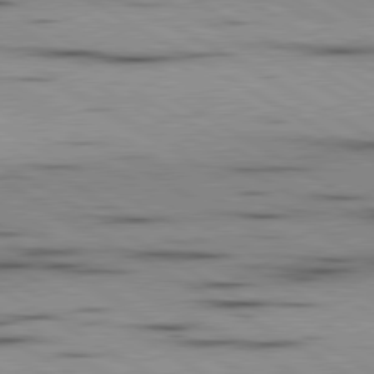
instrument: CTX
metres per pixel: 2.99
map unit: lApd
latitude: 80.1956
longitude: 157.6911
